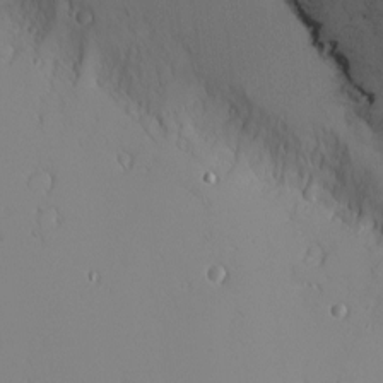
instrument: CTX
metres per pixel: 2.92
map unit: Nhu
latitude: -4.5762
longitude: -80.6113
